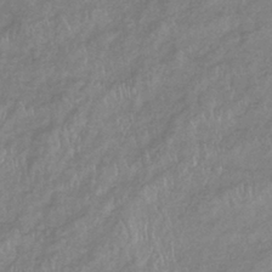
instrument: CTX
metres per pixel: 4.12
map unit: eHb
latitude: -38.5196
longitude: 78.5384
